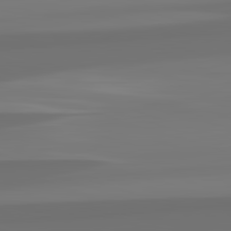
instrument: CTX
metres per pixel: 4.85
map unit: lApd
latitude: 82.9324
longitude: 162.2172
